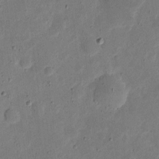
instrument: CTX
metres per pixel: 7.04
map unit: eHh
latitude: 5.2348
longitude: -71.3670
